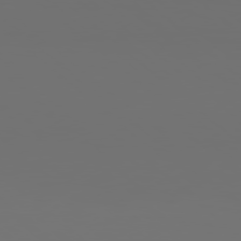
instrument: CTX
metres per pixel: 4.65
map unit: Hpe
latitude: 78.0255
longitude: -177.8961
